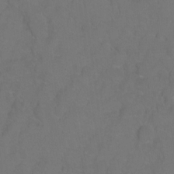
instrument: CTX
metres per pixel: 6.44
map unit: Hto
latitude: 3.5182
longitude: -32.6490
